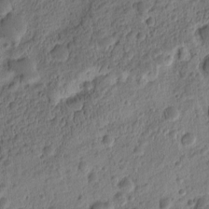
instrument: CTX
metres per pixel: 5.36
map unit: eHh
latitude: -0.5574
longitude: 15.9367
